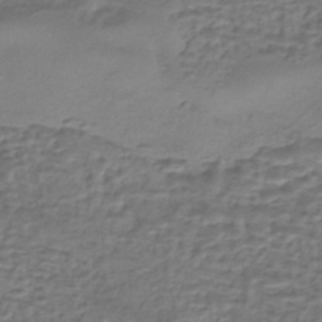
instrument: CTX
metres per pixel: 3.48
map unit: eHh
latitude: -43.2753
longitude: 120.2361
